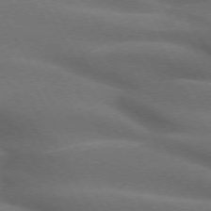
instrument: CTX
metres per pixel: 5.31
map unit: lApd
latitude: 72.6302
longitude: -50.9324
